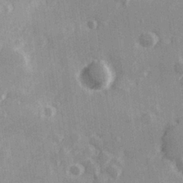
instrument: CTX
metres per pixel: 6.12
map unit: Hve
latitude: 26.2334
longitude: 147.5966
